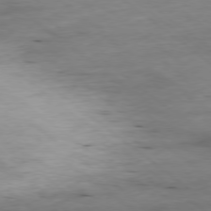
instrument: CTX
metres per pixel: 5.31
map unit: Ap
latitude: -78.6707
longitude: -90.8380
